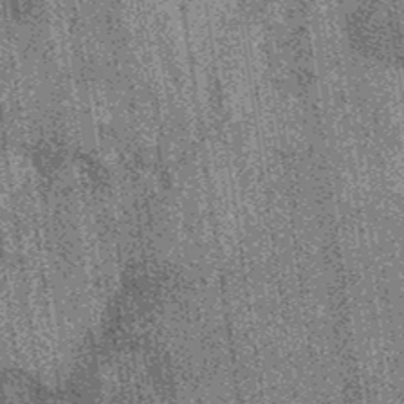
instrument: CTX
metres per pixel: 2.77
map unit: eAb
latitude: 37.2159
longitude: 107.5399
